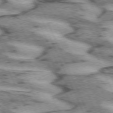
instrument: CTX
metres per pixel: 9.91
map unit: lApd
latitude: 72.1011
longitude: -54.3278
